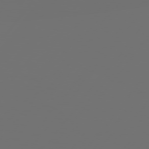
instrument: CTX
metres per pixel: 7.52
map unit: Hpe
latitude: 76.1766
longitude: -140.8946
